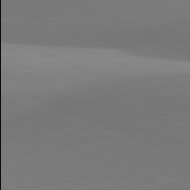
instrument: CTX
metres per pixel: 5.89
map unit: lApd
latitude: 81.5749
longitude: 142.0094
